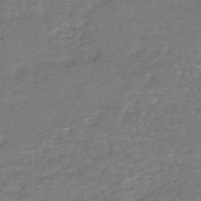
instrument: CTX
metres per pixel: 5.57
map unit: HNhu
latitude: -45.5588
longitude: 95.8044
